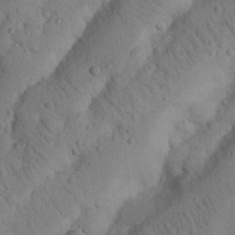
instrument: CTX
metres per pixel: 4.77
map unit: Nhu
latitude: 20.7624
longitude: -74.9514
